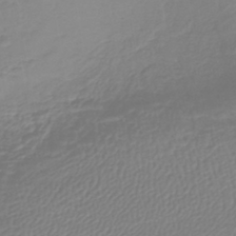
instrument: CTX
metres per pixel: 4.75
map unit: lHb
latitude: -41.8233
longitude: 69.1620
